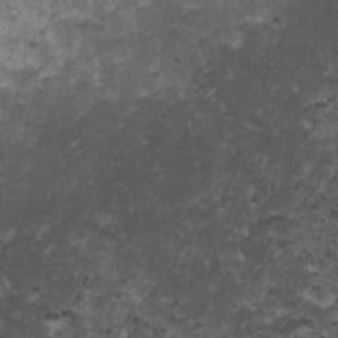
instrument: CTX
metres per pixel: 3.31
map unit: HNhu
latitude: 3.2537
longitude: 4.4251
